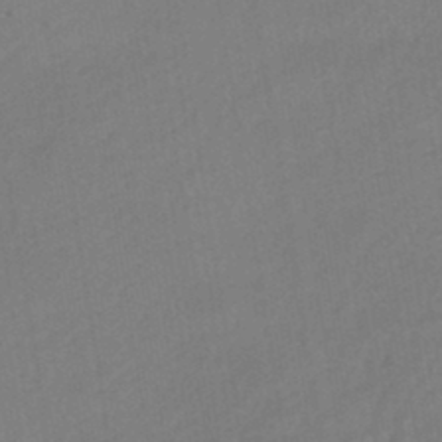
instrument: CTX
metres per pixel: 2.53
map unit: HNhu
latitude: -44.4629
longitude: 94.5007
